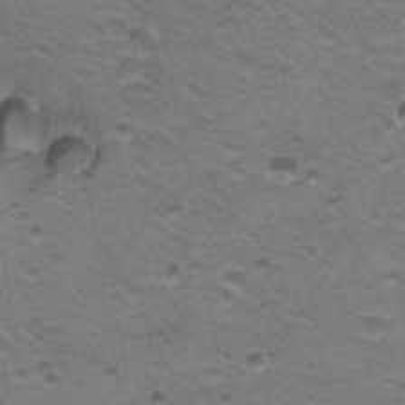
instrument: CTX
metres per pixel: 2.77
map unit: Hto
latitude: 21.0837
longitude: -32.6302
